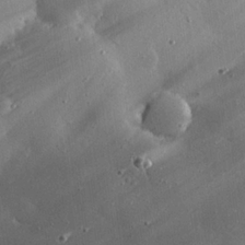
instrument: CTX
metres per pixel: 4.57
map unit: eHh
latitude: 24.1388
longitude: -90.8380
